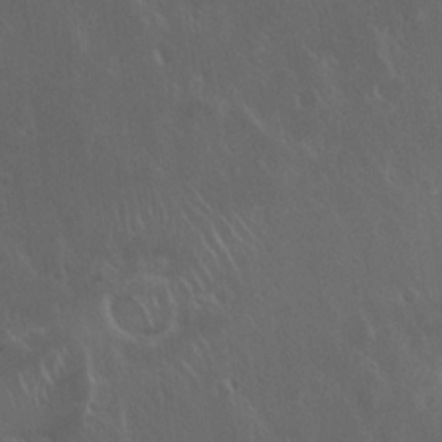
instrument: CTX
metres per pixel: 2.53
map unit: Hto
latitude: 19.4993
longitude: -57.1025
